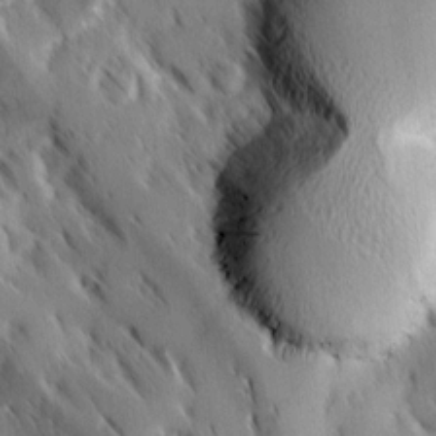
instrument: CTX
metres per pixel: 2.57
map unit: Ave
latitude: 9.1214
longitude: -104.1200
